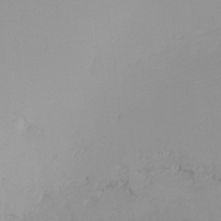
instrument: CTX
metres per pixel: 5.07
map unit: Nhu
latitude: -4.7085
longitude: -83.8394
